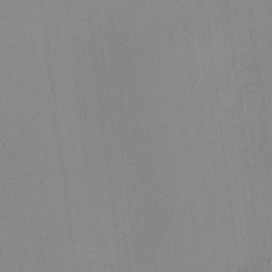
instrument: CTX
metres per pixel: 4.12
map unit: HNhu
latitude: 8.3090
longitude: 13.2187
